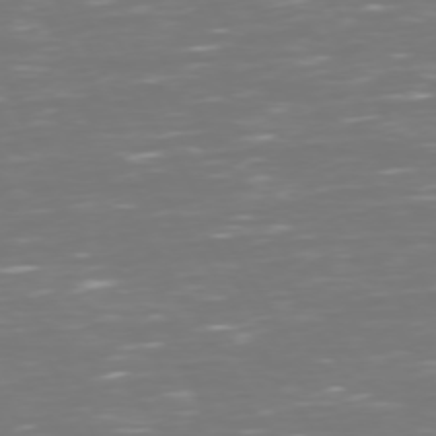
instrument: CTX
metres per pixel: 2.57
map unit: Hpe
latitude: 72.8380
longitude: -126.7246
